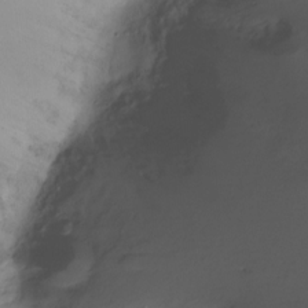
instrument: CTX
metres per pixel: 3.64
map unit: Ht
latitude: -6.6140
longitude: -34.1577
